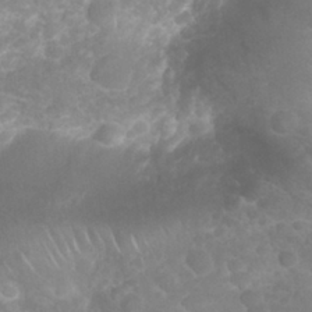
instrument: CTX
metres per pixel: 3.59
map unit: Nhu
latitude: 26.4790
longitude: -63.2159
